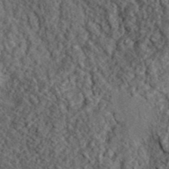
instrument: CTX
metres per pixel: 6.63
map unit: lHvf
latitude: 41.1970
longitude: -89.1781
